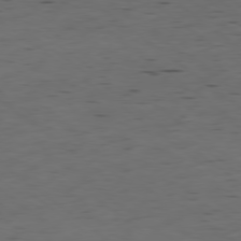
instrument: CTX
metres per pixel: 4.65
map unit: Ap
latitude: -79.2376
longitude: -59.2159
